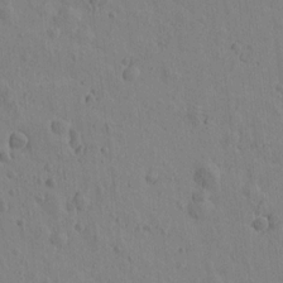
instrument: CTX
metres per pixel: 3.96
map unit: Htu
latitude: -0.0661
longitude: -175.7450
